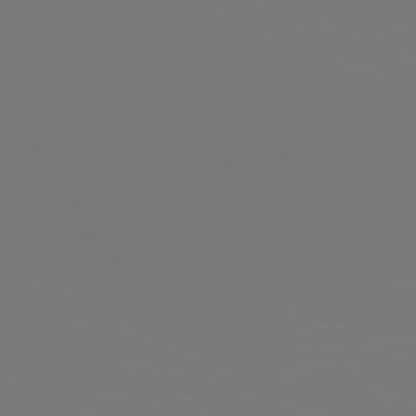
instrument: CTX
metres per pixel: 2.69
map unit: Hpe
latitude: 77.5749
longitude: -177.2726
